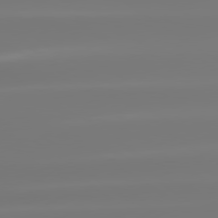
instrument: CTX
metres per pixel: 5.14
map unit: lApd
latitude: 79.8206
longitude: -137.0081
